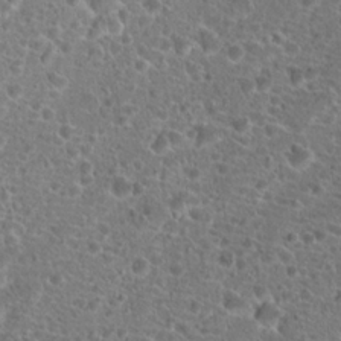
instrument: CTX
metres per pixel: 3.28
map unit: Hto
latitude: 19.7071
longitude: -41.3670
